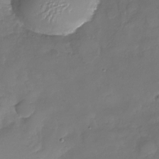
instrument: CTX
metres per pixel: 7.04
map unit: Nhu
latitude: -26.5951
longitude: -57.4993
